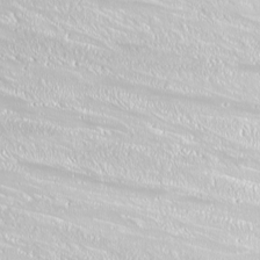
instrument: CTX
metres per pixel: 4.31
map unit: Nhu
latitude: -8.2172
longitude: -71.1214
